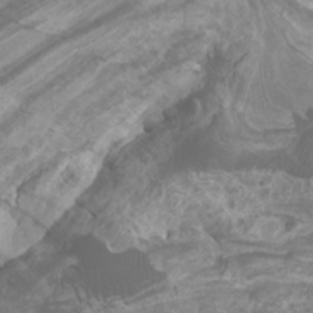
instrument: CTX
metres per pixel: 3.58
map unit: Htu
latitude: -6.5762
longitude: -75.8772
